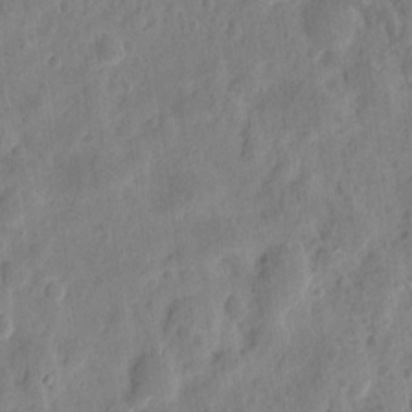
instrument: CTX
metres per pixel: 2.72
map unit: eHh
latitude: 9.5560
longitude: -74.1389
